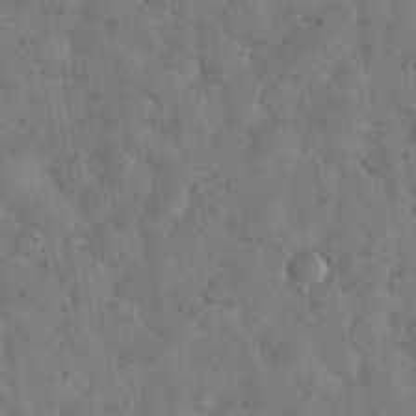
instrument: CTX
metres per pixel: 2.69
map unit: eHh
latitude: 34.1011
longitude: -68.4034
